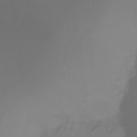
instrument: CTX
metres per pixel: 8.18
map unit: Ht
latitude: -16.5385
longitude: -50.2711
